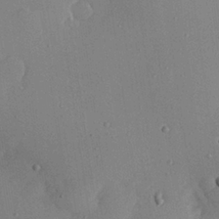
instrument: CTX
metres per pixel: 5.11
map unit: Hve
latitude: 26.5357
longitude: -92.1955
